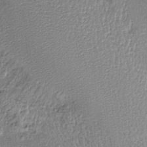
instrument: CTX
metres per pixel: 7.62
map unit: Htu
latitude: -5.8611
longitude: 158.8975
